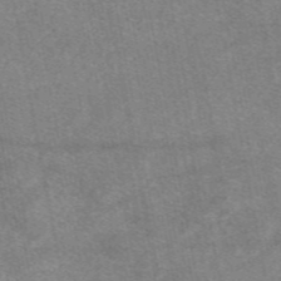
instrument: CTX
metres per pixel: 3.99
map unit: eAb
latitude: 48.3278
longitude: 121.5021
